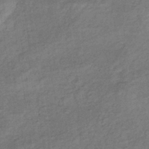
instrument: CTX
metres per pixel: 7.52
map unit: lHb
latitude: -35.0486
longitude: 68.7463
